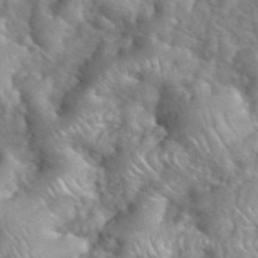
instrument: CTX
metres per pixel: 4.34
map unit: eHh
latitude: 40.0822
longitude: -57.1214
